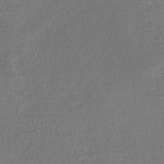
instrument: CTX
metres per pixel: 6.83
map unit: lHb
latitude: -45.1053
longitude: 58.6518
